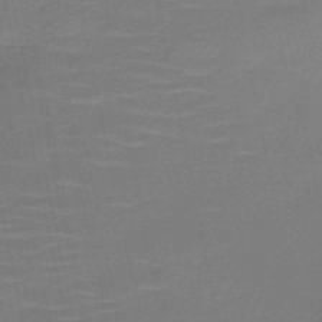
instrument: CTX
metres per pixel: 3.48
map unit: HNb
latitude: -51.1620
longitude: -47.7639
